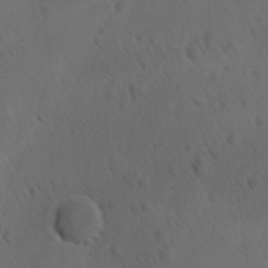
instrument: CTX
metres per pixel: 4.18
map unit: Ave
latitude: -8.8408
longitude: -121.4616
